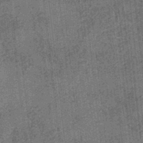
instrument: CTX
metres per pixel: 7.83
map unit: eHb
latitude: -34.5952
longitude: 79.1809
